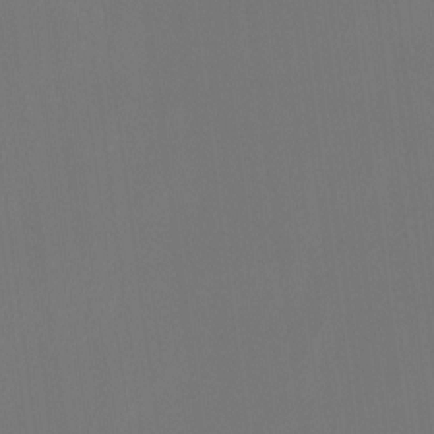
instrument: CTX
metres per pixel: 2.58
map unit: Htu
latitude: -14.0661
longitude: -48.8947
